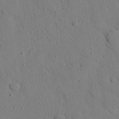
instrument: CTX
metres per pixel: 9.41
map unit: eHh
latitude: 26.1767
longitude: -79.2915
